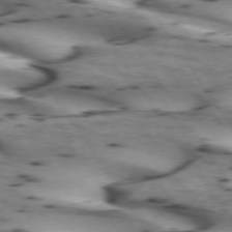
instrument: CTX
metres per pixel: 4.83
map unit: lApd
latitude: 73.0081
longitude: -53.6316
